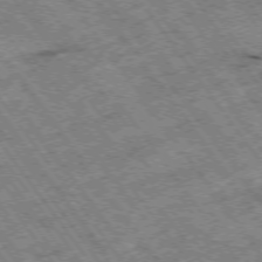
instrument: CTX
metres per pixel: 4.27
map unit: Hpe
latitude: -75.3888
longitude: -19.4804
